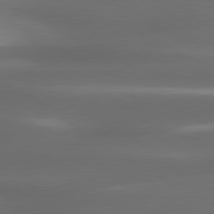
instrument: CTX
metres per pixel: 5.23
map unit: lApd
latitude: 80.7057
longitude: -141.6127
